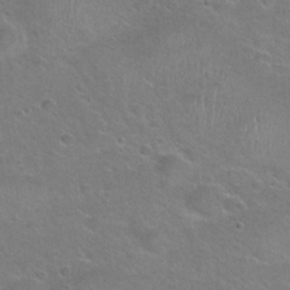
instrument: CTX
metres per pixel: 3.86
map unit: Hto
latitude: 24.1011
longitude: -50.0822
